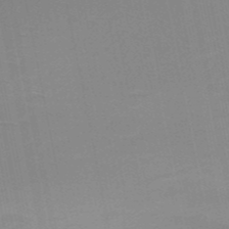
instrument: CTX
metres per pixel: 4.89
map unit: HNb
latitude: -51.5399
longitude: -45.5749
